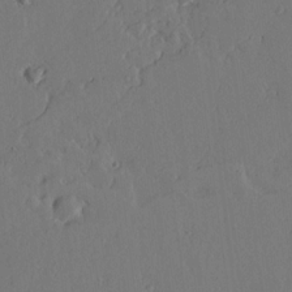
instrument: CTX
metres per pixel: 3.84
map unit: lAvf
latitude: 15.9717
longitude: -126.1200
